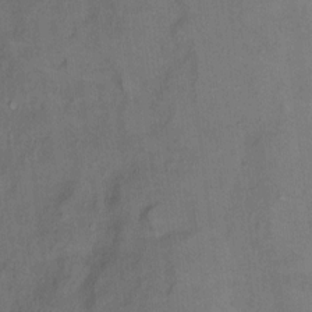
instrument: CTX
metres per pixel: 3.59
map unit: Hto
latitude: 6.5924
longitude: -37.9717
